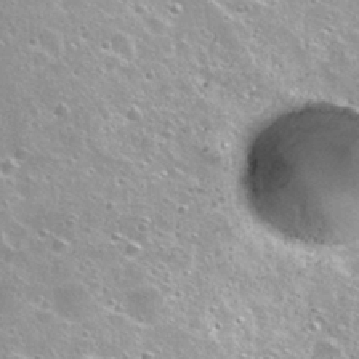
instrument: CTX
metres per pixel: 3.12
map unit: Nhu
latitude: 27.7261
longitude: -50.7057
